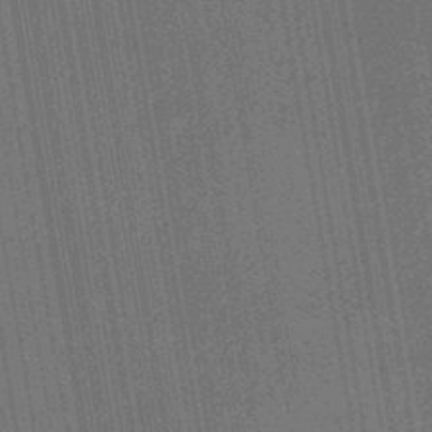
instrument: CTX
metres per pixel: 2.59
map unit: eHb
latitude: -46.4062
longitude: 85.4832
